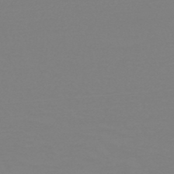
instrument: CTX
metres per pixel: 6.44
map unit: HNb
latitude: -49.1620
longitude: -50.5356
